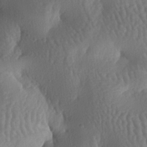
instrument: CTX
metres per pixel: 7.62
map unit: lAa
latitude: -7.0297
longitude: -128.2522
